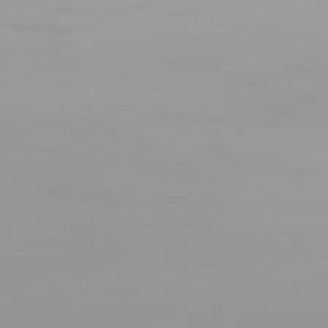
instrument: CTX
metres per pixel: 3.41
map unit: Hpe
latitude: 75.9717
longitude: -143.4427
